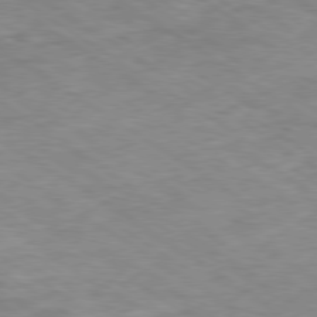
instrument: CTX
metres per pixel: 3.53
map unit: Ap
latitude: -80.1417
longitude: -75.5371
